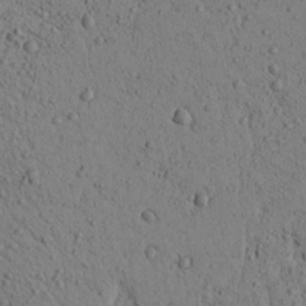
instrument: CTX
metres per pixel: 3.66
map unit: Aa
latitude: 22.1767
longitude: -139.6316
